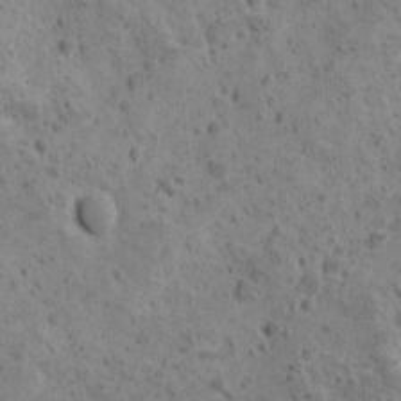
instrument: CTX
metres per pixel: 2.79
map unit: Ave
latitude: 10.8758
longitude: -105.6127
